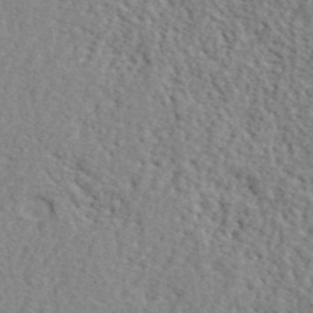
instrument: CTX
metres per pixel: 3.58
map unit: lHvf
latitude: 42.0633
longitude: -87.3670
